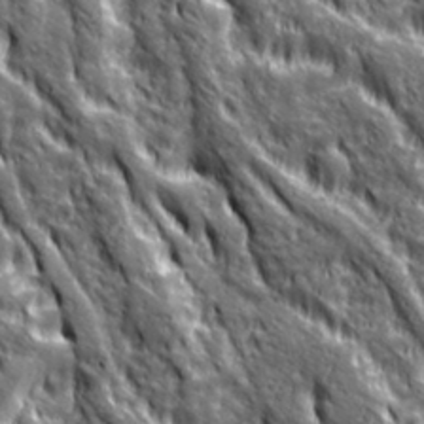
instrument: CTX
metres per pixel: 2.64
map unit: Ave
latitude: 20.1389
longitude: -134.8758
